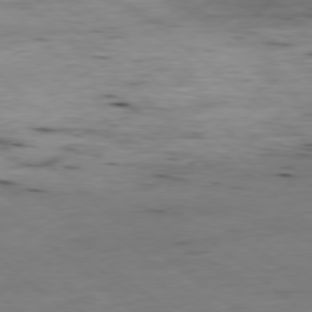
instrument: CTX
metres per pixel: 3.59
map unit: Ap
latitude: -78.6329
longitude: -88.3468
